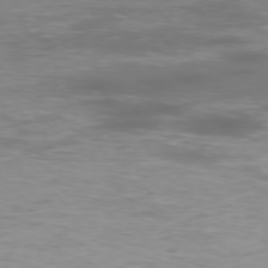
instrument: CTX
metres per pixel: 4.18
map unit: Hpe
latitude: -75.8045
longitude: -11.0081
